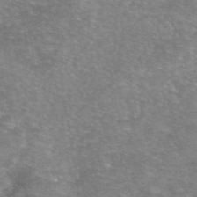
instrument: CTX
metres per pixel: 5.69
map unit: eAb
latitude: 46.3090
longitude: 102.7463
